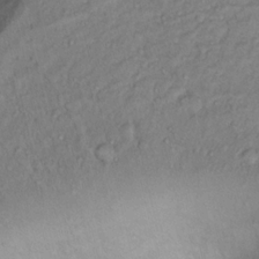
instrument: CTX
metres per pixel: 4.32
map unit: Nhu
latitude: 13.8395
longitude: -29.1970
